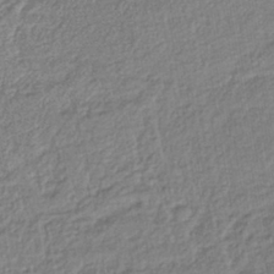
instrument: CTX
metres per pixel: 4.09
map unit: lHb
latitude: -39.4455
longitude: 61.8044
